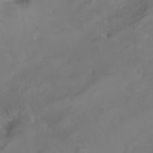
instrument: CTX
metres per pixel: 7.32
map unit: Nhu
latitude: -5.1998
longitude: -92.5545
